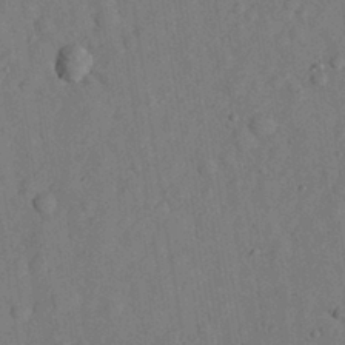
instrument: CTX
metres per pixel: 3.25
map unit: eHh
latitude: 29.0836
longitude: -76.4601
